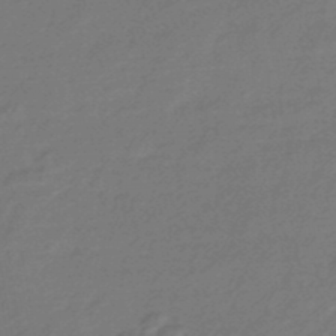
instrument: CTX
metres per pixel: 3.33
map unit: HNhu
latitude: -45.9556
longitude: 89.9367
